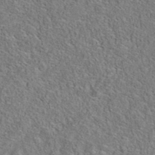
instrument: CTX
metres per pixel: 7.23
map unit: eAb
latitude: 36.0444
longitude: 112.7841
